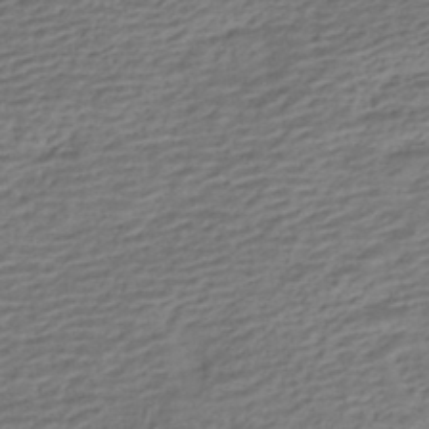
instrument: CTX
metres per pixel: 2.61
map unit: HNhu
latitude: -42.6896
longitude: 101.1620
